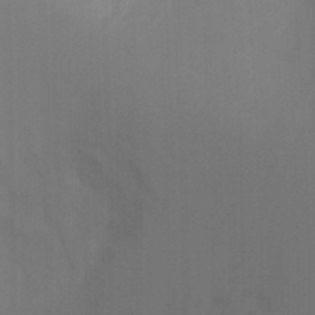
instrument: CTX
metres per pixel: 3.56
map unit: Ht
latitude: -5.8422
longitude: -26.6491
